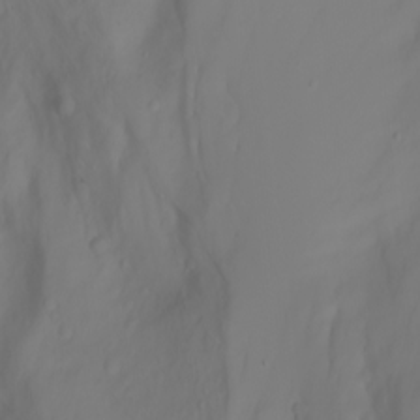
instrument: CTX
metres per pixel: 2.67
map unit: Nhu
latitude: -7.0297
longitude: -83.1781
